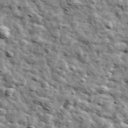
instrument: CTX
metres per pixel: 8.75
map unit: Ave
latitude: 42.2523
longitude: -107.9906
